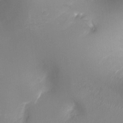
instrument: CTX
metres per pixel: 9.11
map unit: Ht
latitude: -16.5196
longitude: -42.9514
